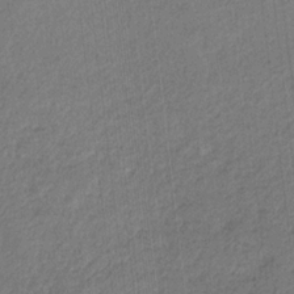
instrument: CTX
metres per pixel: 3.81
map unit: eHb
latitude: -30.1983
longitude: 65.7478
